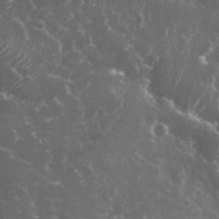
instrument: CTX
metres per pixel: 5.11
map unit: eHh
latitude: 33.8961
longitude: -60.3278
